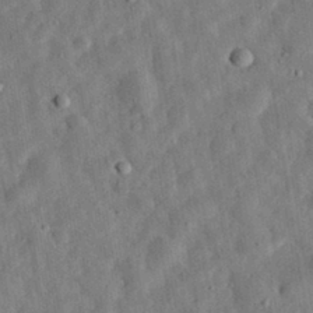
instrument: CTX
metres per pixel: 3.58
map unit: eHh
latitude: 32.9325
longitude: -75.4804
